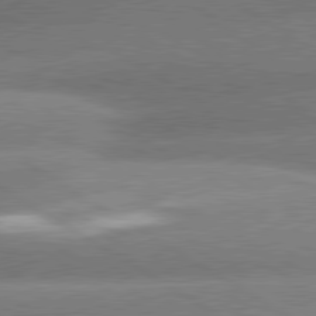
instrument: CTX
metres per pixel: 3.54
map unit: lApd
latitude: 80.4790
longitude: -162.2901
